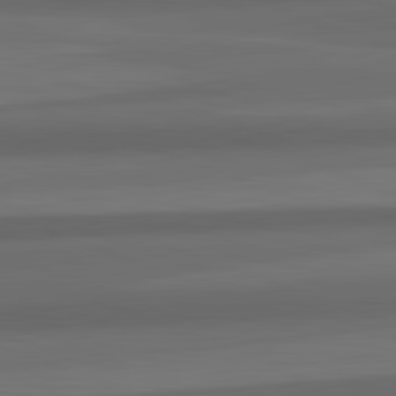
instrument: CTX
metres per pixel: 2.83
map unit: lApd
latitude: 82.7813
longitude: 176.6330
